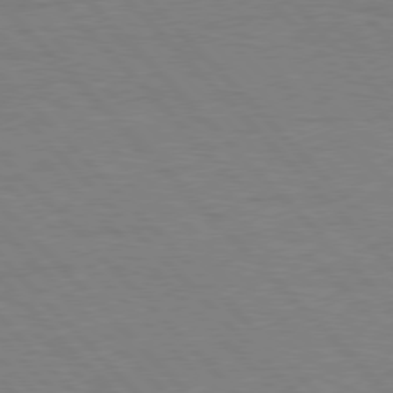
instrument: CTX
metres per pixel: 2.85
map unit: Hpe
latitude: 76.8380
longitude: -154.4979
